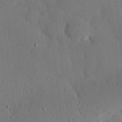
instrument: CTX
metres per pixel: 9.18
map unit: eHh
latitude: 25.7260
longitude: -79.8395
